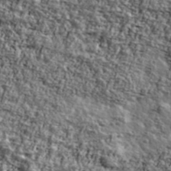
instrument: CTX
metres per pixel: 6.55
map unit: Ave
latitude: 42.4034
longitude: -111.2915
